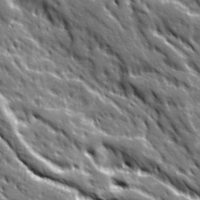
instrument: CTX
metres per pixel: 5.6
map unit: Ave
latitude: 20.2145
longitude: -135.0458
